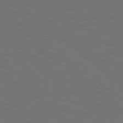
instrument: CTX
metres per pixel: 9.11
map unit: lApd
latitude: 78.6869
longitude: -177.0836
